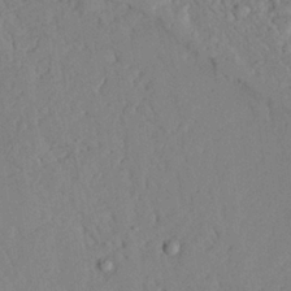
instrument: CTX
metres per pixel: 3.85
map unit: Ave
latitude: 24.1011
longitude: -132.9325
